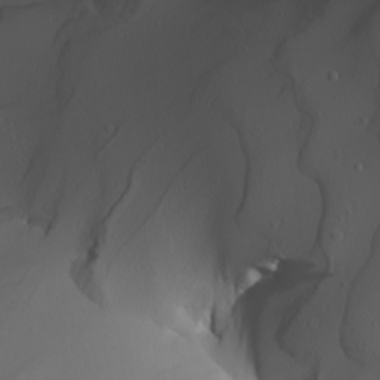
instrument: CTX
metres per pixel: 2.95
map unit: Nhu
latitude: -7.4454
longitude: -95.2915
